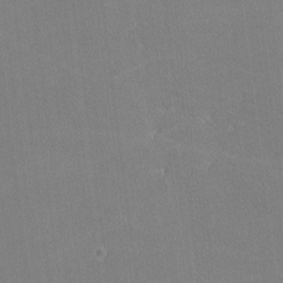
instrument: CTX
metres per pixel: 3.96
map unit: lHvf
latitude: -11.7667
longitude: -104.1767
